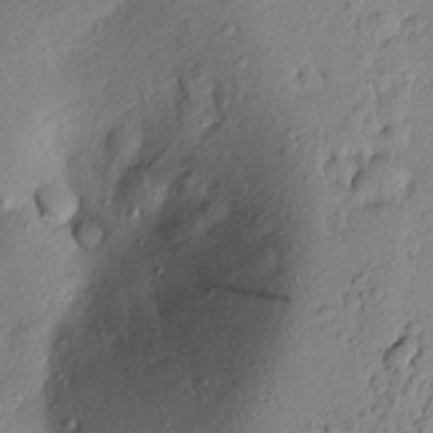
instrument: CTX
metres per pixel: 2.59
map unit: lAvf
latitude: 8.1767
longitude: 166.8975
